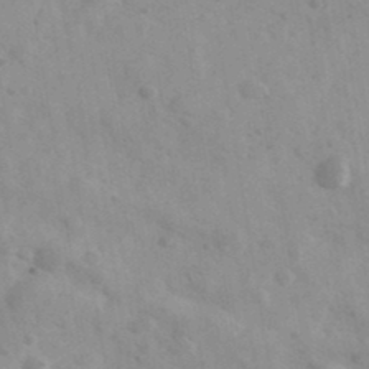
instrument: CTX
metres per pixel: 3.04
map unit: Ave
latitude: 39.1592
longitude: -107.4237
